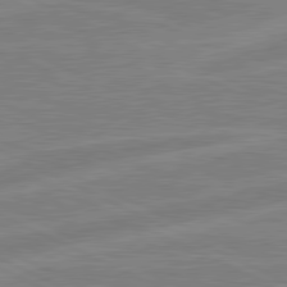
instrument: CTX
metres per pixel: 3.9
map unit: lApd
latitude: 80.8758
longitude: -170.3089
